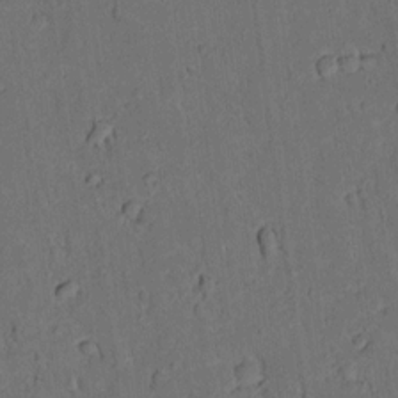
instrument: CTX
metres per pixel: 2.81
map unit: lAvf
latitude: 9.8395
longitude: 167.8611
